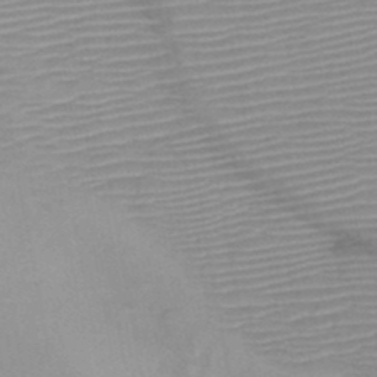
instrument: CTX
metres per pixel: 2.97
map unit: HNb
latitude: -46.5007
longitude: -41.1403
